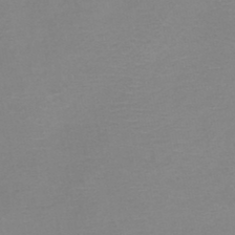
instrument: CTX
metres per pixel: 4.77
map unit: HNb
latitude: -46.2739
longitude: -43.4993
